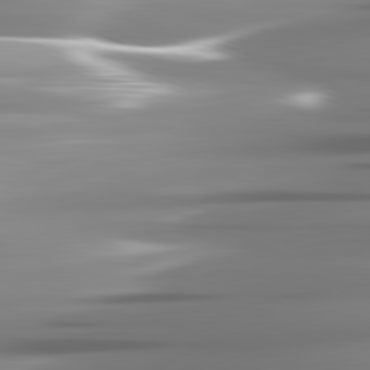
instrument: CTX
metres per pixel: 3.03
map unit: lApd
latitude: 82.1577
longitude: -141.5371
